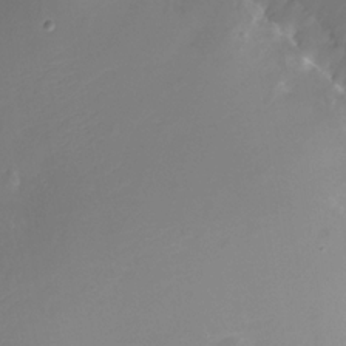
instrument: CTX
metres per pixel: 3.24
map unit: Ht
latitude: -11.5021
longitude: -23.2537
